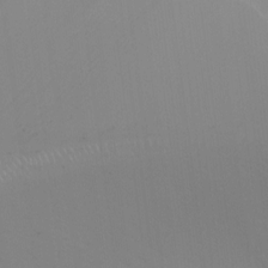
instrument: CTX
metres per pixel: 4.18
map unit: Ht
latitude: -16.5196
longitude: -46.5735
